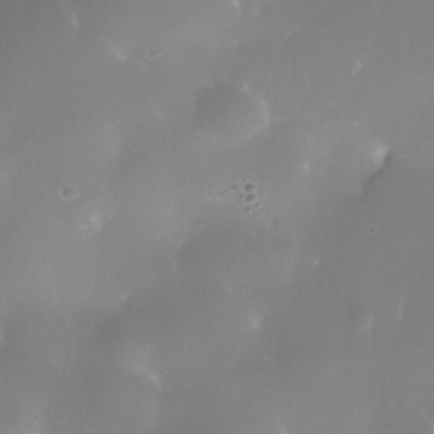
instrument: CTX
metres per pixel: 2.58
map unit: Nhe
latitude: -36.2172
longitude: -131.0459
